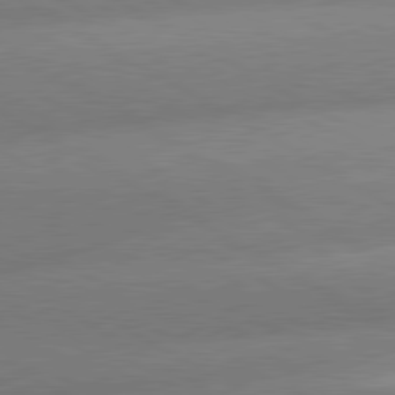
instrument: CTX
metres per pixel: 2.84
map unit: lApd
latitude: 80.1956
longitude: -155.7450
